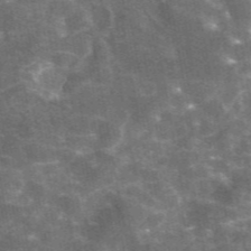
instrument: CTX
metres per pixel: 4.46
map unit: eAb
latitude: 46.2712
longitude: 119.8422
